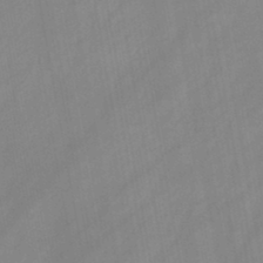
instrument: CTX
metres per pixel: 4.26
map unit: HNb
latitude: -45.8422
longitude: -38.5924
